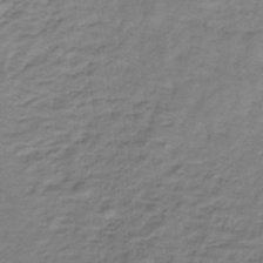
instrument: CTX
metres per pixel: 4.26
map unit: lHb
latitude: -33.1054
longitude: 65.8045
